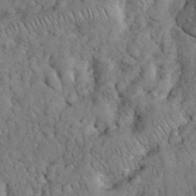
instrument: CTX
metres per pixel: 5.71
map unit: eHh
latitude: 33.1970
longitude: -65.8205
